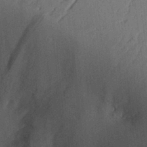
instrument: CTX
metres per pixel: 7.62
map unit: Aa
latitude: 30.0633
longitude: -141.9339
